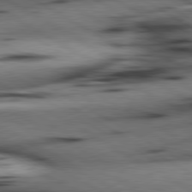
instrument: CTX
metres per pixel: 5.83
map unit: lApd
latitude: 80.2145
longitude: 162.6707
